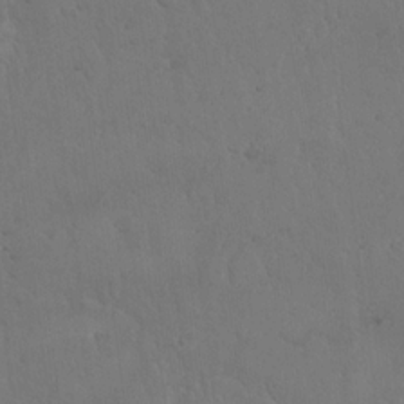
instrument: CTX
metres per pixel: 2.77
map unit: Hto
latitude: 18.3845
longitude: -60.0633
